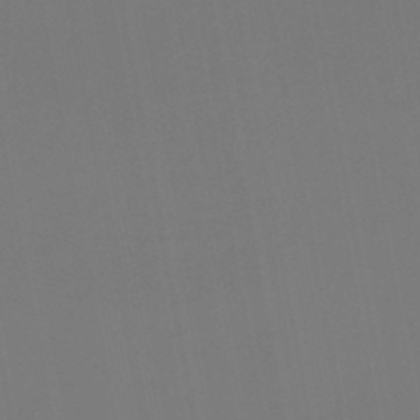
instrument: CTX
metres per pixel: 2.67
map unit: lHb
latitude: -46.8030
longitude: 74.2740
